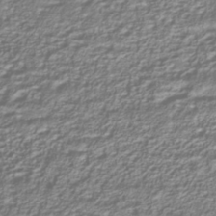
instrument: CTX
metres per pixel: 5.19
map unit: Nhu
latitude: -39.1809
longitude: -84.7624
